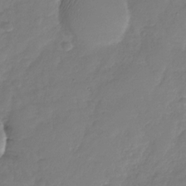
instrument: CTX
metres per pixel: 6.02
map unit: Nhu
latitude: -29.3888
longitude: -61.5560
